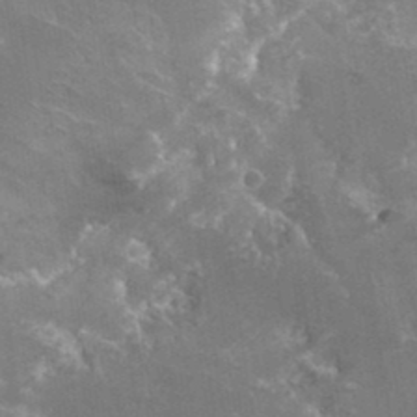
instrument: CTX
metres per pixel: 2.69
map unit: Hto
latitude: 36.1956
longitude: -43.9906
